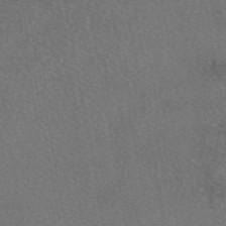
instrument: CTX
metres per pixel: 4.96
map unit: eAb
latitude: 48.9703
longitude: 113.1242
